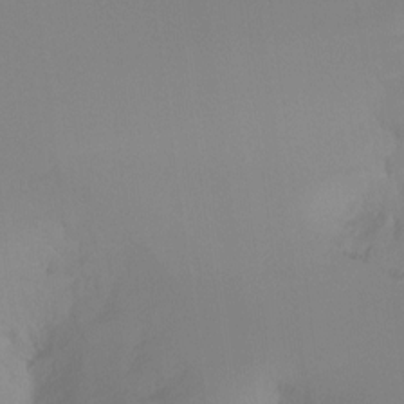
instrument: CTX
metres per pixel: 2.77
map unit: Ht
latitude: -16.1039
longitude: -50.2522
